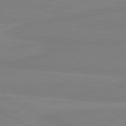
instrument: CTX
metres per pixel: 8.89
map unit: lApd
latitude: 81.5938
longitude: -177.4237
